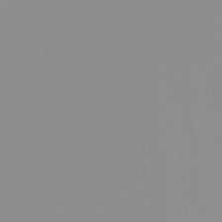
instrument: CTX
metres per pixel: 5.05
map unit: Ht
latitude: -13.8045
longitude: -51.0836
